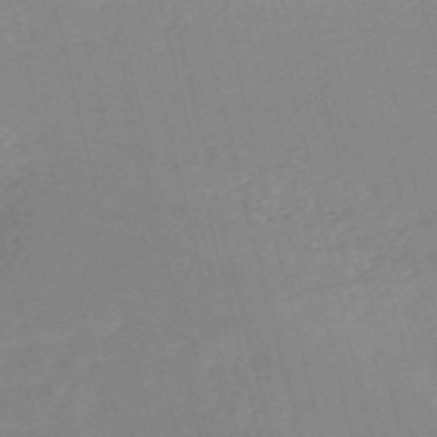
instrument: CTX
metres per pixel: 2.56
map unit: HNb
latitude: -53.3887
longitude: -36.9325
